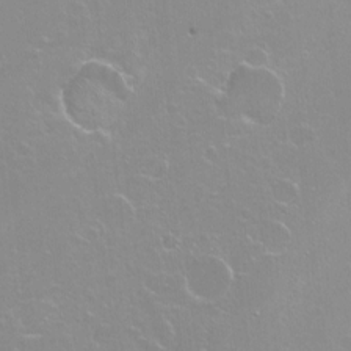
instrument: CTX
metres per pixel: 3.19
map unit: Hto
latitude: -7.2754
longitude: -46.6869
